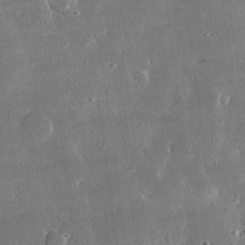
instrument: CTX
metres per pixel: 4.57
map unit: lHvf
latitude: 30.8191
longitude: -93.0458
